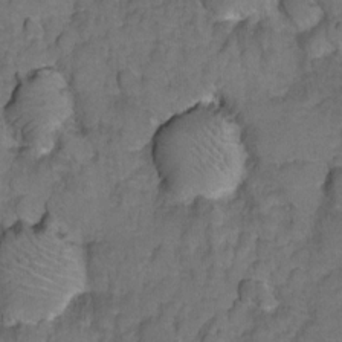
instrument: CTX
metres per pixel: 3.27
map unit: Hto
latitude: 5.2159
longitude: -31.6127
